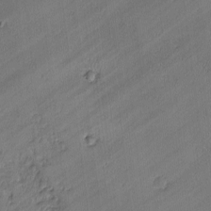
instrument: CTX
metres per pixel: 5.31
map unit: lAvf
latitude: -1.9179
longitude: -105.7450
